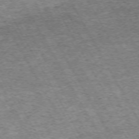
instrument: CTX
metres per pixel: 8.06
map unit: Hpe
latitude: -71.7856
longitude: 12.6141
